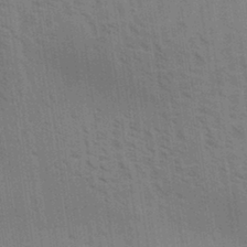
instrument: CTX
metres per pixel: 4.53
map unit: Aa
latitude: 31.3104
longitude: -139.6505
